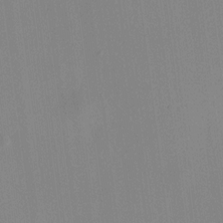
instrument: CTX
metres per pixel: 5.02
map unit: HNhu
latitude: 8.5546
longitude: 13.6722
